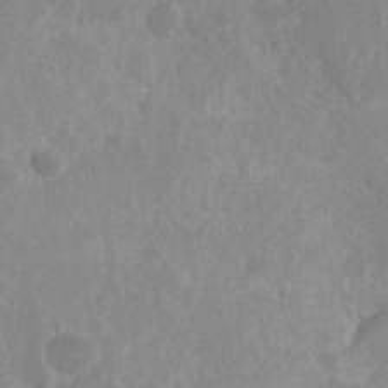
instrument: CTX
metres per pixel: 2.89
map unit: Hve
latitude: 24.8946
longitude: 145.0864
